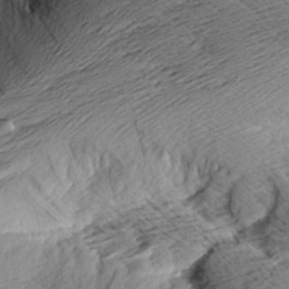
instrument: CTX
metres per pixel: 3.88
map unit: Aa
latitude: 9.0081
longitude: -141.4615
